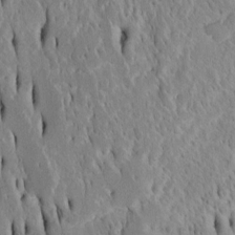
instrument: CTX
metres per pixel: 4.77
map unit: Htu
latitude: -4.7274
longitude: 151.6532
